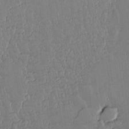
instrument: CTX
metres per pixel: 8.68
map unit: lAvf
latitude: 14.9514
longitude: -127.4804
